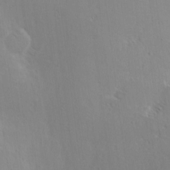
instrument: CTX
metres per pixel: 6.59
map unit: Hve
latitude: 2.4601
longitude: -123.7827
